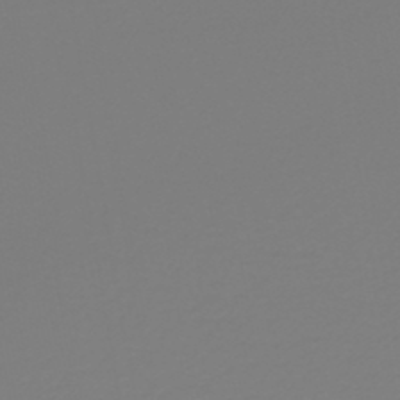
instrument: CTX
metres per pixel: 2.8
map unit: lHb
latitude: -46.3306
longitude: 72.5007
